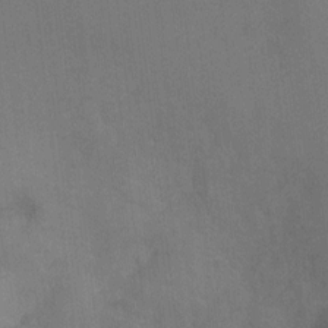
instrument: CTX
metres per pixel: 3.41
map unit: Ht
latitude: -0.8597
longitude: -33.3104
